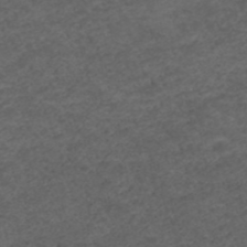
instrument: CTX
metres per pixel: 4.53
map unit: ANa
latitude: 42.6868
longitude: 27.9745
